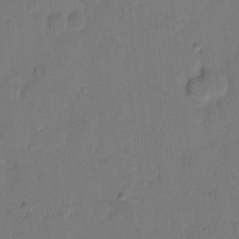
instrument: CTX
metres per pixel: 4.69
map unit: Hto
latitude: 7.6127
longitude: -62.5546
